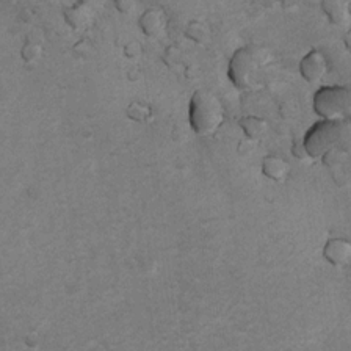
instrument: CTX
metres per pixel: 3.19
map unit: Nhu
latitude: 6.8002
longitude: -23.4426
